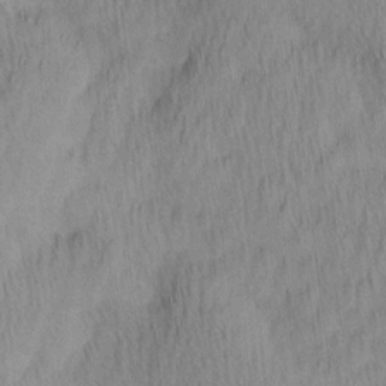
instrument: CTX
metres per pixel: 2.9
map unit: Ave
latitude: 12.0822
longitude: -107.0081
